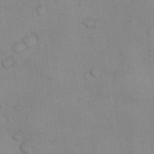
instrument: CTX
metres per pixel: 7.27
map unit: Nhu
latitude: 10.8002
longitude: -25.8772
